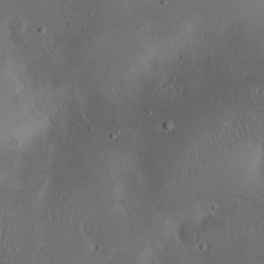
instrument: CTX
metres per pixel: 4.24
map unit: eHh
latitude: 23.5560
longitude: -70.5357
